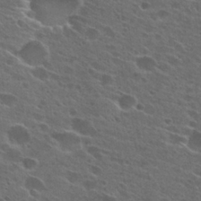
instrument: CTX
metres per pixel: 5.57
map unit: Hto
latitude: 26.8758
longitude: -45.1403
